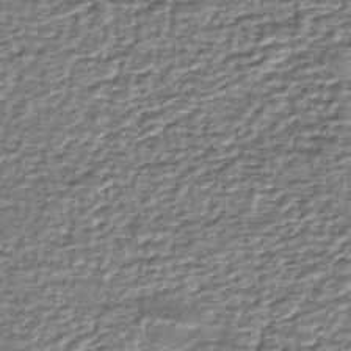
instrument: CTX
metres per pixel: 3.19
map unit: eHh
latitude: -43.4832
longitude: 121.9556
